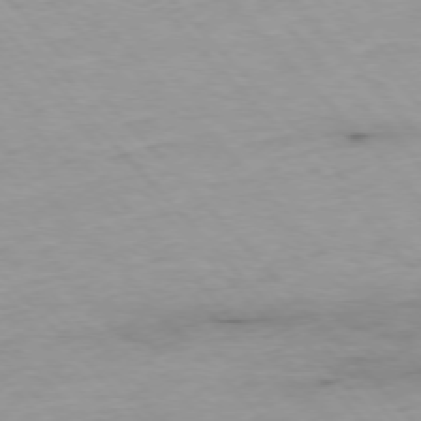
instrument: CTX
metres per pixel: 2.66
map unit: Ap
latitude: -76.5574
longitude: -89.9339
